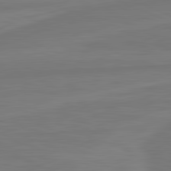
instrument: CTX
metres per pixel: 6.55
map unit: lApd
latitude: 82.0822
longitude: -173.9339
